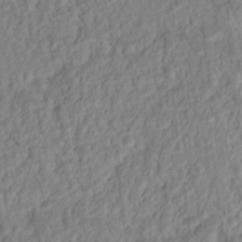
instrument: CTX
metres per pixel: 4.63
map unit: eHh
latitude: 14.7625
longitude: -72.6680
